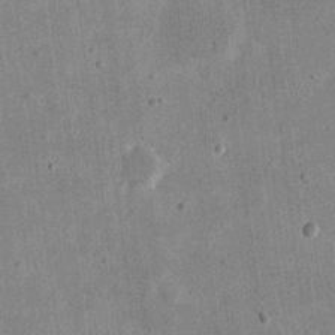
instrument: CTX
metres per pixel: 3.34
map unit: eHh
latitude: 20.4601
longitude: -71.4237
